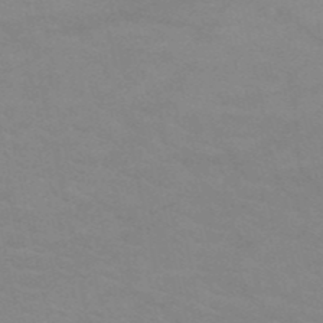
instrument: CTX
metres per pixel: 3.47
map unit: HNb
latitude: -53.0864
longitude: -45.4615
